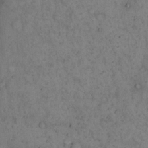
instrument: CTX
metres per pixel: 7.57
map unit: Hto
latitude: 15.8395
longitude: -61.8583
